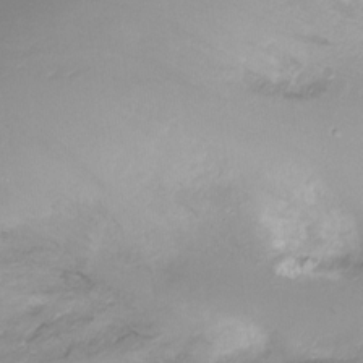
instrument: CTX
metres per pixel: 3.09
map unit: Ht
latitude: -17.5211
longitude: -46.1578
